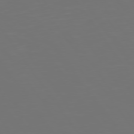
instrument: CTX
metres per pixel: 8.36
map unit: Hpe
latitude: 74.7057
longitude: -124.5356
